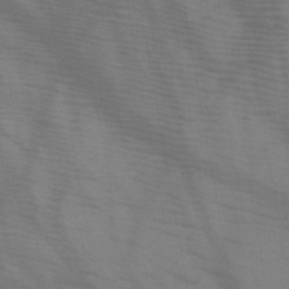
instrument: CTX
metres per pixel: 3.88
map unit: HNb
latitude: -46.7652
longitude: -47.8206
